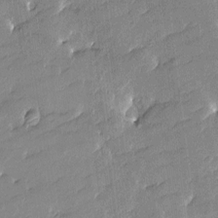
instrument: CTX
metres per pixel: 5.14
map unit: Htu
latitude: -8.5952
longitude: 176.8786
